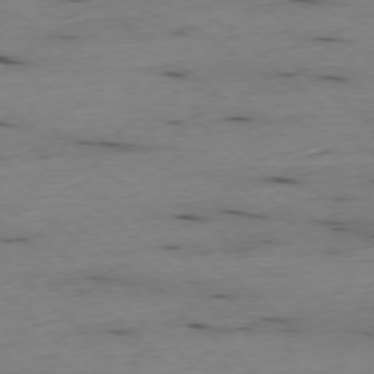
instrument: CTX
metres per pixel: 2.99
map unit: Ap
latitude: -77.5588
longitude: -89.9339
